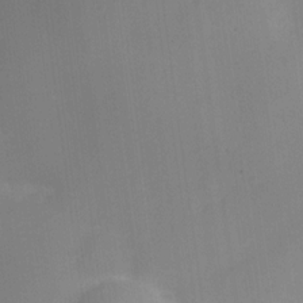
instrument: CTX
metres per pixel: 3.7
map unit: Nve
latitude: -27.7099
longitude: -148.2145
